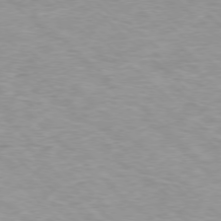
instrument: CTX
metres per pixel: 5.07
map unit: Ap
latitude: -77.7289
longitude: -94.1389
